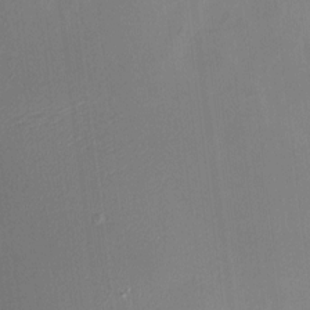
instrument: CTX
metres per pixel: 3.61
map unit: HNhu
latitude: 6.7813
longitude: 9.4076
